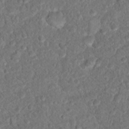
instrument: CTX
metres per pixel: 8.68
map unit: Hto
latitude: 17.3671
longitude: -37.5938
